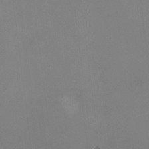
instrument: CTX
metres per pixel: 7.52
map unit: HNhu
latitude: -1.0487
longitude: -4.9325
